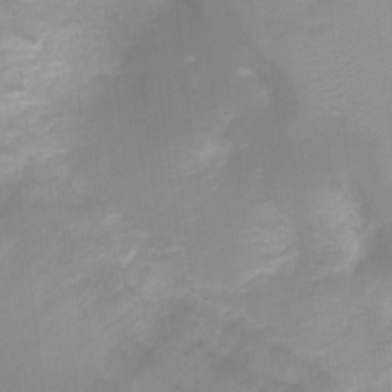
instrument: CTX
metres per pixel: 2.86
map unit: Ht
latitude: -3.4832
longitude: -28.5357
